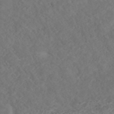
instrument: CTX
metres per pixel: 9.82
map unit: ANa
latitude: 42.4034
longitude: 27.1809
